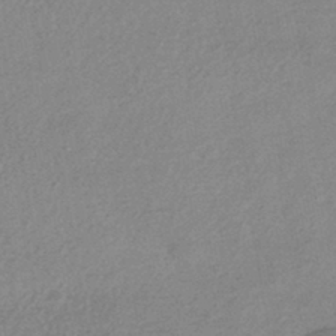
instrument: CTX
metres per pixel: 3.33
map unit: HNhu
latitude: -43.9745
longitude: 94.9541
